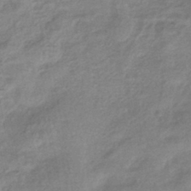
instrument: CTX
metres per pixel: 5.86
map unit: HNhu
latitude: -42.5762
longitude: 90.1795
